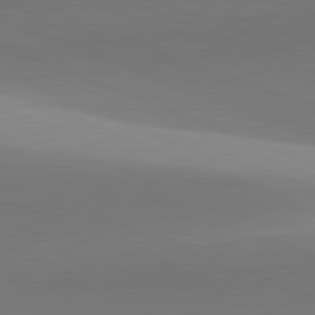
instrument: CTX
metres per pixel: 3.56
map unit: lApd
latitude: 81.9528
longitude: 142.0661
